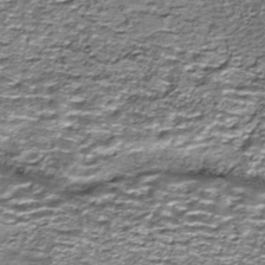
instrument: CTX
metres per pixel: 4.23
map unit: HNhu
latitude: -44.5196
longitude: 106.0472
